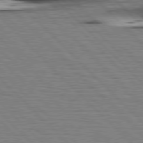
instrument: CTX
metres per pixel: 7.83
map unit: Hpe
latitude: 76.9324
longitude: -127.2915
